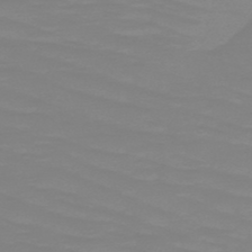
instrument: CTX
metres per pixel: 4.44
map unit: HNb
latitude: -49.2376
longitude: -50.4601
